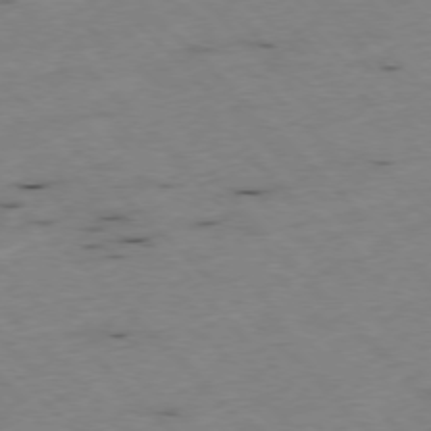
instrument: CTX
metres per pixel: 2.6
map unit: Ap
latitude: -77.1053
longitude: -60.1011
